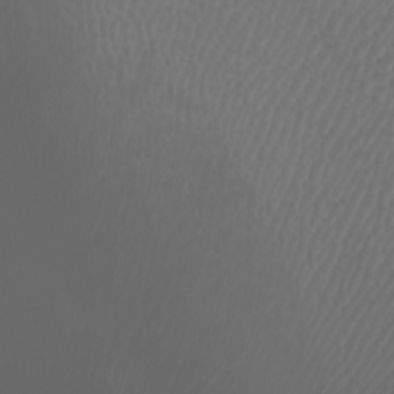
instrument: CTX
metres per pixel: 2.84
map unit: Htu
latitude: -5.2376
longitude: -89.3671
